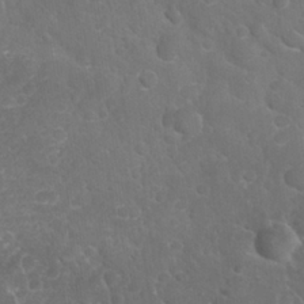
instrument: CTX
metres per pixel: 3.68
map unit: Nhu
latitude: 27.3860
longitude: -63.1215
